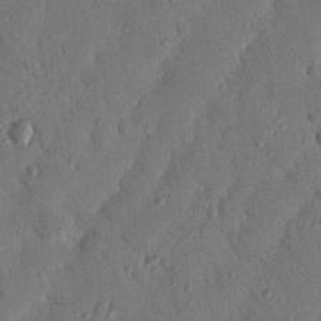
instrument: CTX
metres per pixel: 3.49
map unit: Nhu
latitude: 19.5749
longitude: -77.6505
